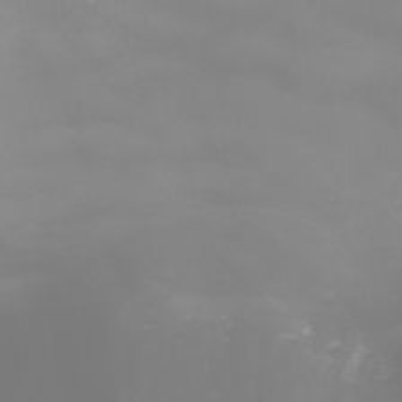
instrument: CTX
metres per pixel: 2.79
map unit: Nhu
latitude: -8.5385
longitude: -93.8772
